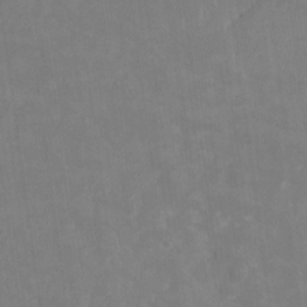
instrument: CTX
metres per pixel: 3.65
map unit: HNhu
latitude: -24.4062
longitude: 51.2187
